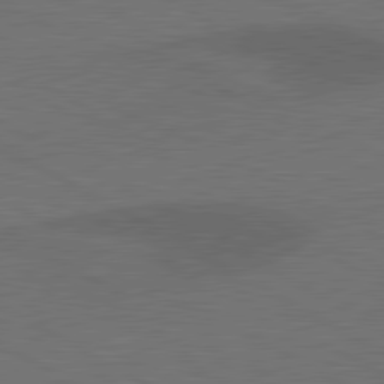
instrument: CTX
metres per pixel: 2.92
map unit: lApd
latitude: 80.6868
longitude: 117.5777
